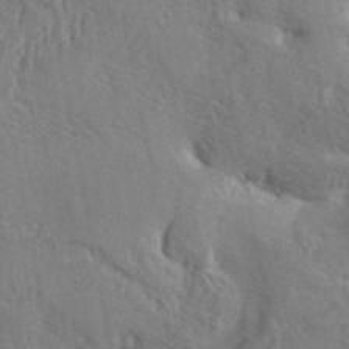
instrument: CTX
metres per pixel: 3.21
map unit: eHh
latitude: 34.2900
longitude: -134.1389
